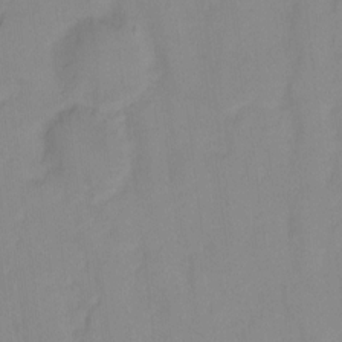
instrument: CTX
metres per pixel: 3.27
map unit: Ht
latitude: -10.8975
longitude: -39.3859
